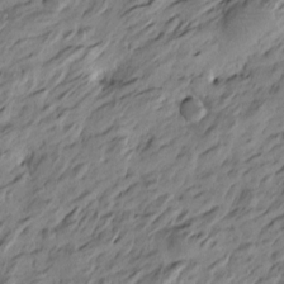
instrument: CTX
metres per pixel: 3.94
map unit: Htu
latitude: -4.8975
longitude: -178.2145
